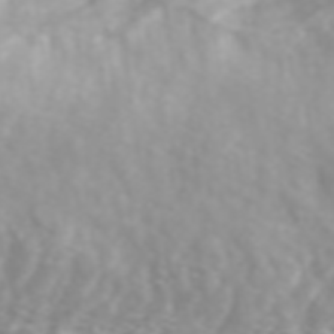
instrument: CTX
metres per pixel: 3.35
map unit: ANa
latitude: 44.8758
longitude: 21.7855
